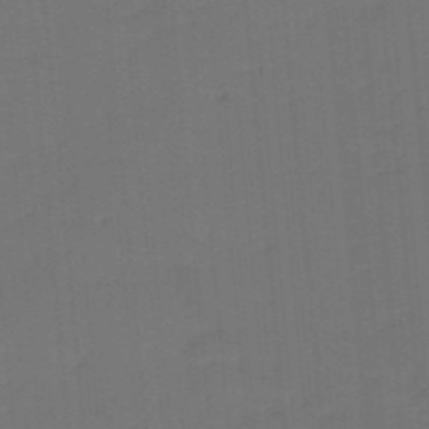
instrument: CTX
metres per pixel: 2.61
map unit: eHb
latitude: -48.1984
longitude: 88.8030
